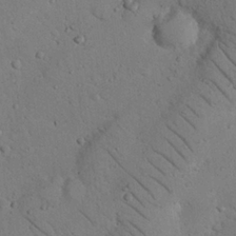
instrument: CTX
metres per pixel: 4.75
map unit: Nhu
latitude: 22.8380
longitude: -75.1025
